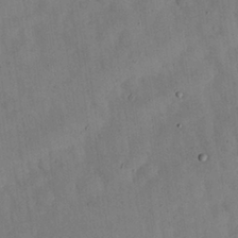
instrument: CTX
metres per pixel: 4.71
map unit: Nhu
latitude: 28.0255
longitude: -72.3090
